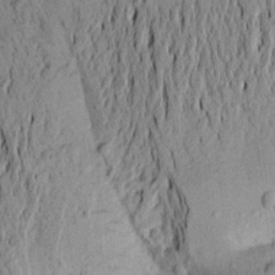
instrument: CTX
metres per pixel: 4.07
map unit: Aa
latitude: 20.2334
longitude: -149.5371
